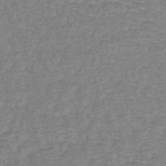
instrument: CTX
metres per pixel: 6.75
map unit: lHb
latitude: -44.7085
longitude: 67.8422
